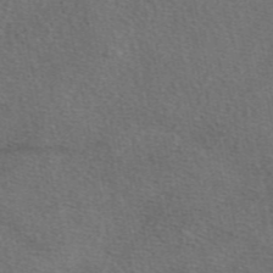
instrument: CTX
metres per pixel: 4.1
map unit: eAb
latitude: 49.1970
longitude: 111.9178
